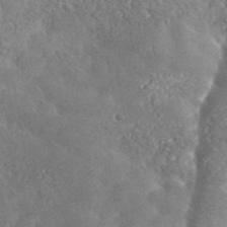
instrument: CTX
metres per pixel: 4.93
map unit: lHvf
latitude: 37.8206
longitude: -88.0255
